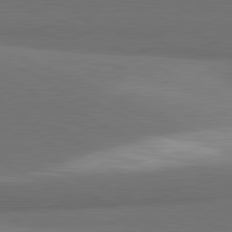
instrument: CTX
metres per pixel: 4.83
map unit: lApd
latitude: 81.4993
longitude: 154.0283
